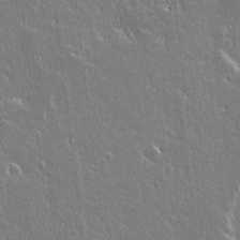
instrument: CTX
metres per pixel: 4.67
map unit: lAvf
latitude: 14.8758
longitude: -128.3089
